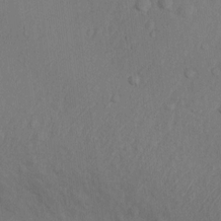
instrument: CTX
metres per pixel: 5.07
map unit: Nhu
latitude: 10.5357
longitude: -27.4049
